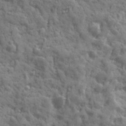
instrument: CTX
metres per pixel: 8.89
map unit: Ave
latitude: 19.2159
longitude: -132.2145
